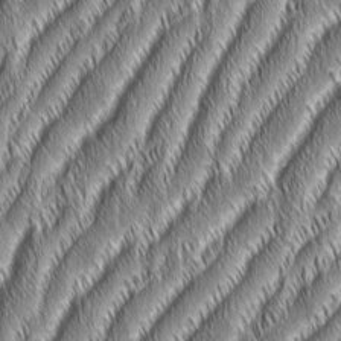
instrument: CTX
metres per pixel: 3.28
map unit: Aa
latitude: 7.0080
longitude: -131.3671
